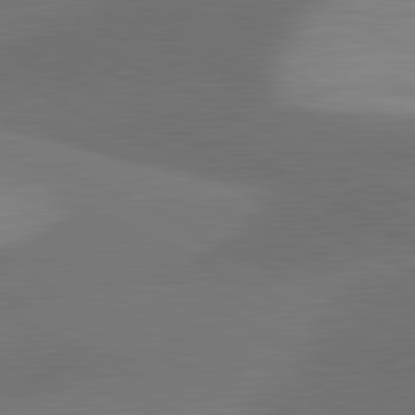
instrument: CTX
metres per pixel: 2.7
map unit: lApd
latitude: 81.3671
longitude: 127.4832
